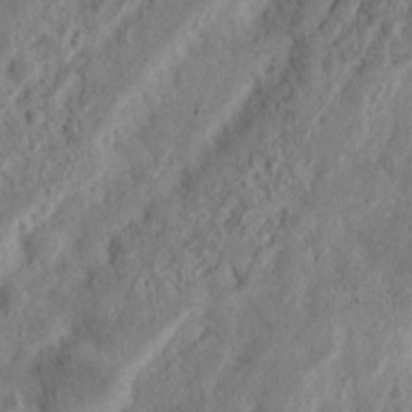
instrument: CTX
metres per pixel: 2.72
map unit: Nhu
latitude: 14.6113
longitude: -74.2712
